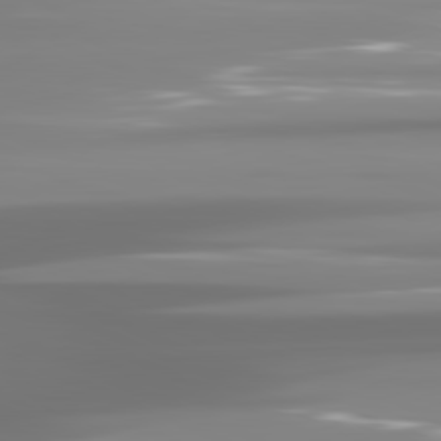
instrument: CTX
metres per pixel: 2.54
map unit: lApd
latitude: 81.5182
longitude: -137.6694
